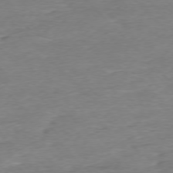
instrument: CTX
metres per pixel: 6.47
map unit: Ap
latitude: -76.8975
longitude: -97.8394
